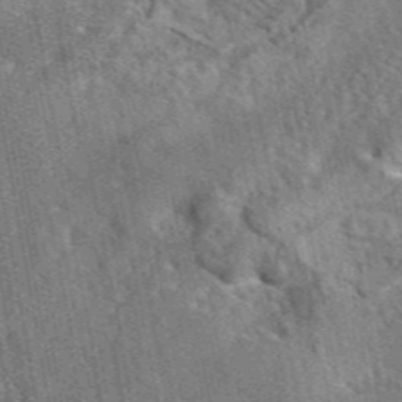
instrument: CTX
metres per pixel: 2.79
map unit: eAb
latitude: 45.6694
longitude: 110.9352
